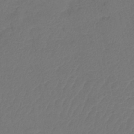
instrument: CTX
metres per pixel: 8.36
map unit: lHb
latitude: -43.0486
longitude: 76.6896
